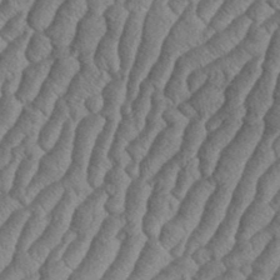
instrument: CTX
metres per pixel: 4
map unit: eHh
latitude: 37.0648
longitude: -137.1970
